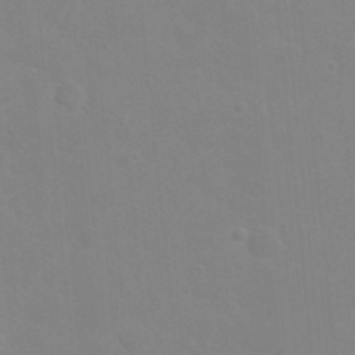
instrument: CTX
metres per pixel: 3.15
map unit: eHh
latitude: 20.1956
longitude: -64.0822
